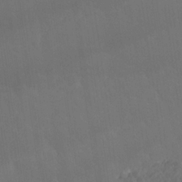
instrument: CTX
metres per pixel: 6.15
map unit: Nhu
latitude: 22.9136
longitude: -63.2159
